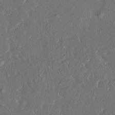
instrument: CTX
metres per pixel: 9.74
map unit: HNhu
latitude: 5.7261
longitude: 10.6330
